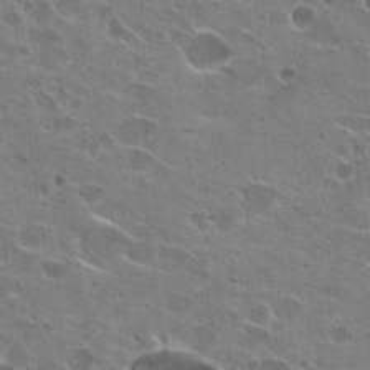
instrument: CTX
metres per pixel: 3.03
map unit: Hto
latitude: 22.2900
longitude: -41.8961
